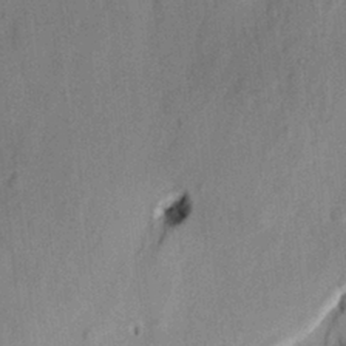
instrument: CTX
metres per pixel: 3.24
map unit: HNhu
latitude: 14.6113
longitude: 10.7463
